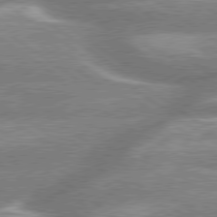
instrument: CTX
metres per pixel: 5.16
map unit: lApd
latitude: 79.4994
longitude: -159.2915
